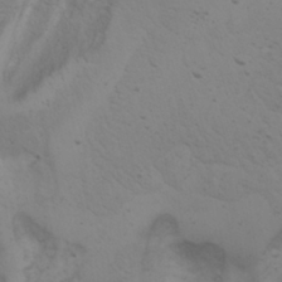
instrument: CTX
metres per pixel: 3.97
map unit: Aa
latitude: -3.3320
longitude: -73.4805
